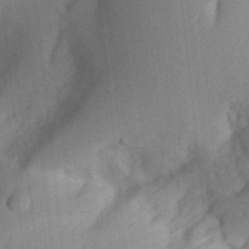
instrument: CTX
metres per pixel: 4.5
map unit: Aa
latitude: 32.7813
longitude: -142.2145
